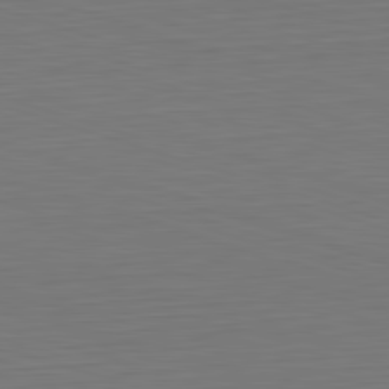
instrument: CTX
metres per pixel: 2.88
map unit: Hpe
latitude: -82.5574
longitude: 11.9556
